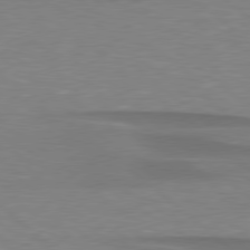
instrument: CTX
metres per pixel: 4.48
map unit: lApd
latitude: 79.0837
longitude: -88.5735
